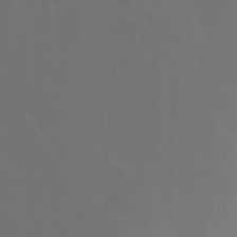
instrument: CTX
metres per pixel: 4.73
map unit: Nhu
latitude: -8.2739
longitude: -52.4790
